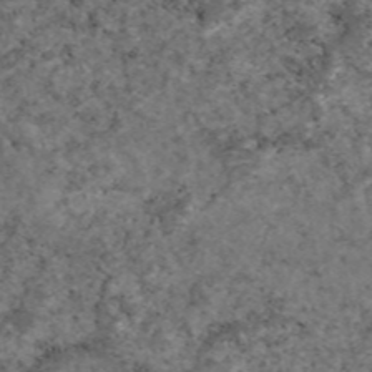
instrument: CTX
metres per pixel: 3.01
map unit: eAb
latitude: 46.5546
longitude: 117.8422
